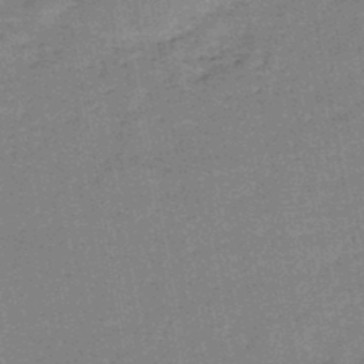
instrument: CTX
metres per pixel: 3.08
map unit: HNb
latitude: -45.5966
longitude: -36.6680
